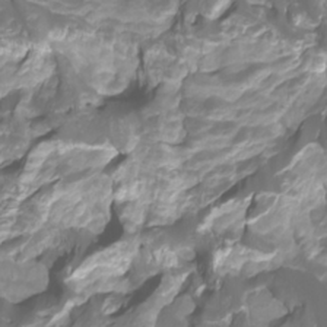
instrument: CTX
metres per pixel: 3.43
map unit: Htu
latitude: -10.9731
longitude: -74.7624
